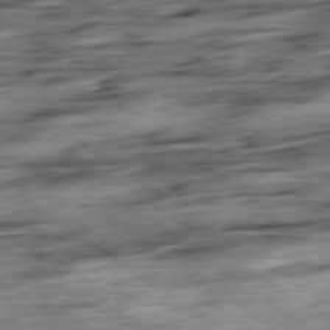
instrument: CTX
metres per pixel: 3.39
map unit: Hpe
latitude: -79.0108
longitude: -17.2537
